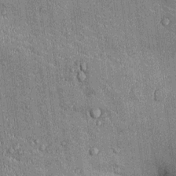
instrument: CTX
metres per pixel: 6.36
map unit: Ht
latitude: -3.1998
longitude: -12.8569
